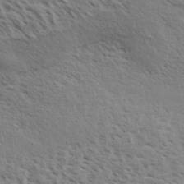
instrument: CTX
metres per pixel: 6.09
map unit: eHh
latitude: 33.9717
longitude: -140.6868
